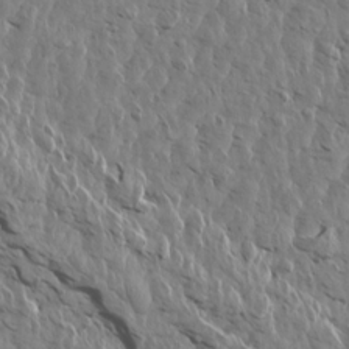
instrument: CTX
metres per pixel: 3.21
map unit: Aa
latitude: 14.3090
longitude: -141.6882
